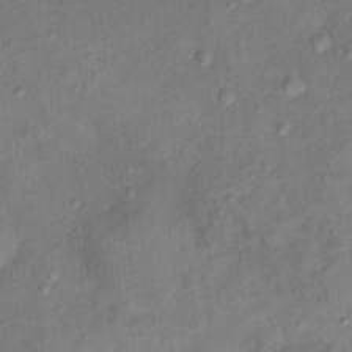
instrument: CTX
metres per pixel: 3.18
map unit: Ht
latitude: 13.4616
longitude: -39.4426
